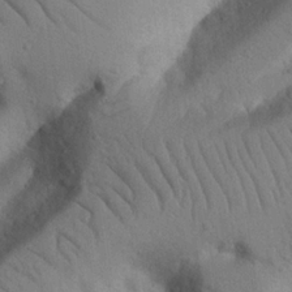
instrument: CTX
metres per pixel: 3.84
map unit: Nhu
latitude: 22.1767
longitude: -75.2348
